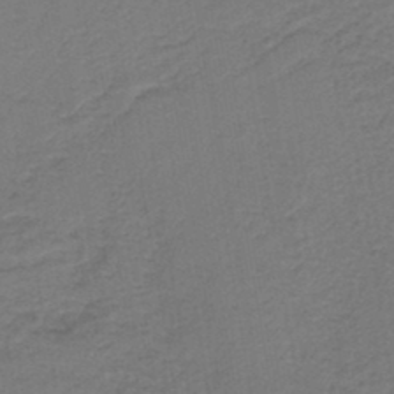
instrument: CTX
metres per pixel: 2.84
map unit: HNb
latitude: -43.7288
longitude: 49.5588
